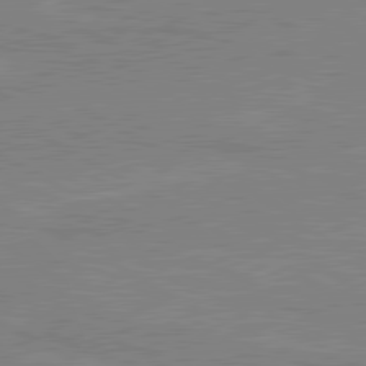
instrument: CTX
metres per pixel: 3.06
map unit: lApd
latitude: 80.3656
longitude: 121.5588
